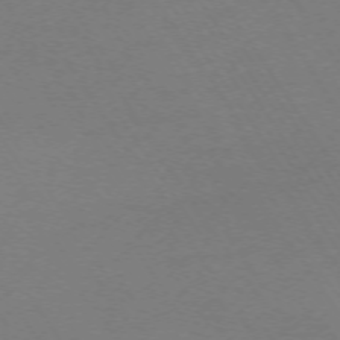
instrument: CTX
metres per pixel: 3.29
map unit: Ap
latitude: -73.3698
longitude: -72.0822
